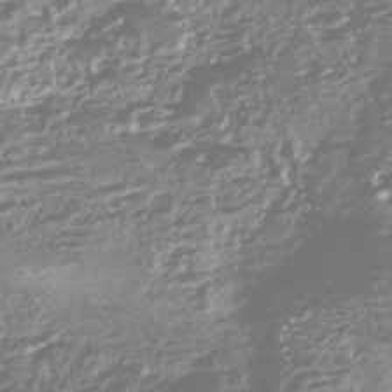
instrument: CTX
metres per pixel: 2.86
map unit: HNhu
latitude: -44.4251
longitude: 100.9919
